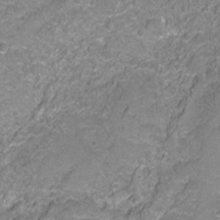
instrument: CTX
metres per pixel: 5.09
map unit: Hto
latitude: -4.7085
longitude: -35.3292
